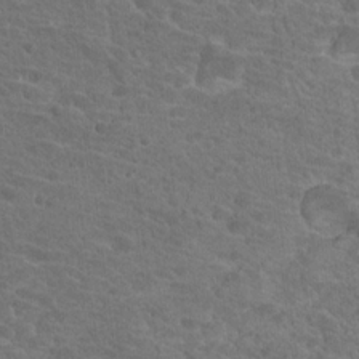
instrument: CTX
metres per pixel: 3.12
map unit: Hto
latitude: 18.8380
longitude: -34.4223
